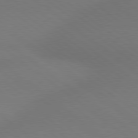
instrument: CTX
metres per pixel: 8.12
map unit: Hpe
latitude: 78.9514
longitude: -150.8380
